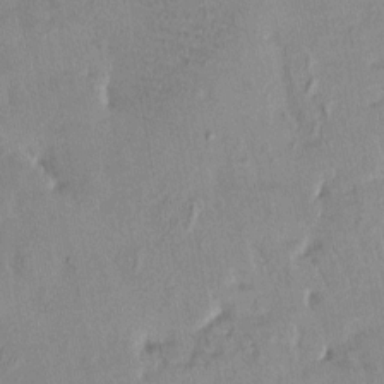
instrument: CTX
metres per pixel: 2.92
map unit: HNhu
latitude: 4.5168
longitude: 14.2173
